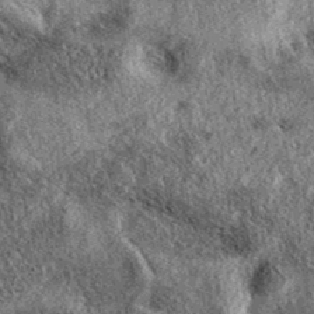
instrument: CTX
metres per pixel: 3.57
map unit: eAb
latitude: 37.8016
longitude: 107.1620
